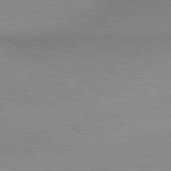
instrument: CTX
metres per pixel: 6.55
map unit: lApd
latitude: 80.1200
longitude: 166.9920
